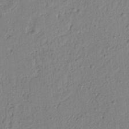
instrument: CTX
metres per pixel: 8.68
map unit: lAvf
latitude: 6.2145
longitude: 165.6911
